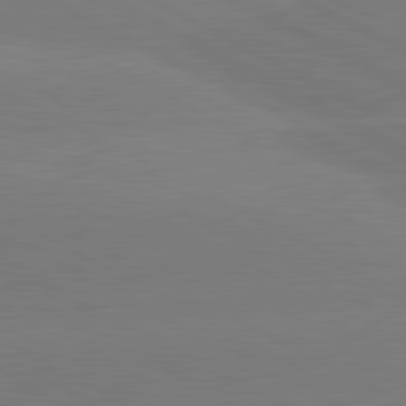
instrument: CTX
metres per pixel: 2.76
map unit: lApd
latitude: 81.0080
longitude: -153.1592
